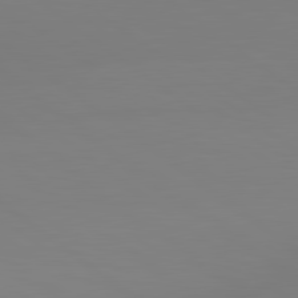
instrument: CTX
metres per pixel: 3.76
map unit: lApd
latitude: 80.5546
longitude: 153.5966
